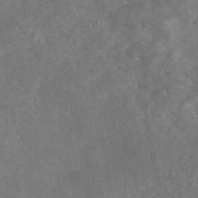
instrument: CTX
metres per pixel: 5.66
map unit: eAb
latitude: 46.6302
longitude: 127.4454
